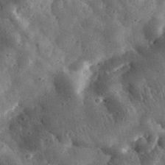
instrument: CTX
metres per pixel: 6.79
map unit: eHh
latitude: 33.8016
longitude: -78.6680
